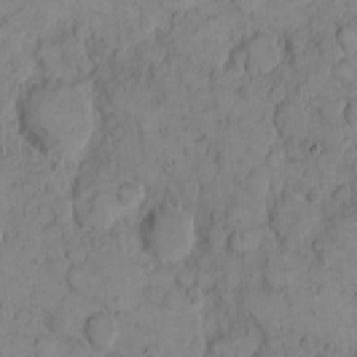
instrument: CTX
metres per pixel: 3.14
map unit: eHh
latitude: 7.8394
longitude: -63.3104
